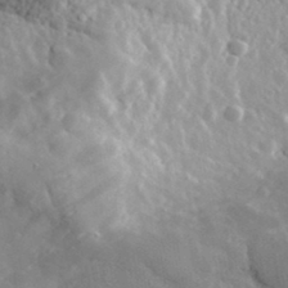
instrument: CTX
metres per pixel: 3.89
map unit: lHvf
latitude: 34.6679
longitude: -86.6490
